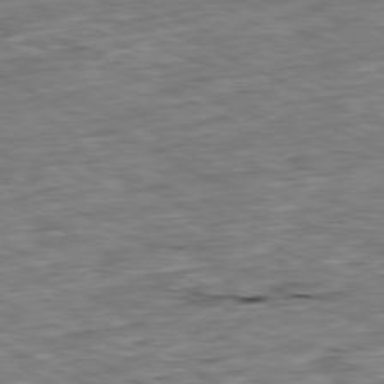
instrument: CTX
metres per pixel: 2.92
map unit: Ap
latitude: -80.6519
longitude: -91.6694
